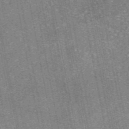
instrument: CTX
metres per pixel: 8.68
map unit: eAb
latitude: 47.5371
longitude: 106.7652
